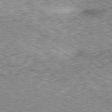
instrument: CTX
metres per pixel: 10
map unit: Ap
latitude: -80.2362
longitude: -51.0269
